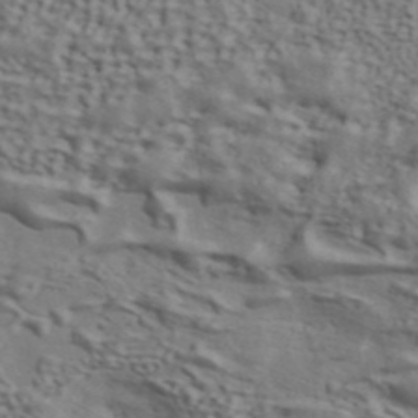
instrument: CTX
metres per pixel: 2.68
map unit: ANa
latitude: 43.9528
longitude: 48.3307
